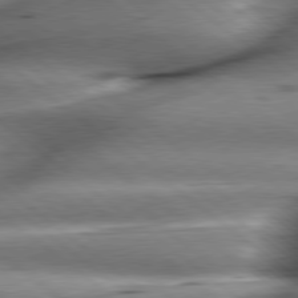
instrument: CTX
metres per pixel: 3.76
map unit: lApd
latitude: 79.3293
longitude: -140.5545
